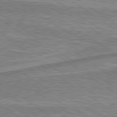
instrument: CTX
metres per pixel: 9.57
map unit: lApd
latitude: 79.6127
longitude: 175.1431
